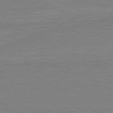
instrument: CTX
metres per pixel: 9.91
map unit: lApd
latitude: 81.7450
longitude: 166.7463
